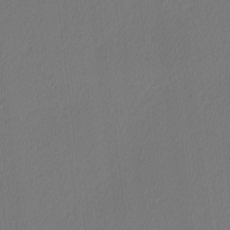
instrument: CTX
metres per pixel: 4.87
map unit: Ave
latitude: 2.8758
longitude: -115.3670
